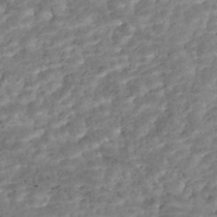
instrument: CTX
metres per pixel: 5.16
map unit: Nhe
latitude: -47.2754
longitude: -173.1592
